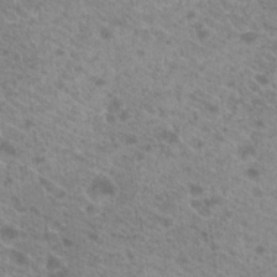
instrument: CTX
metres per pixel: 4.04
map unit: Hto
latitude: 21.8961
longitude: -37.9150
